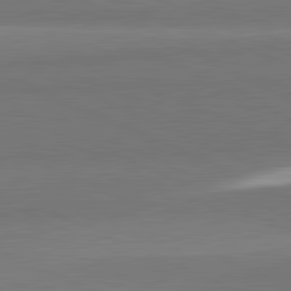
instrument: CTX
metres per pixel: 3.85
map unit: lApd
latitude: 82.0633
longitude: 154.3118
